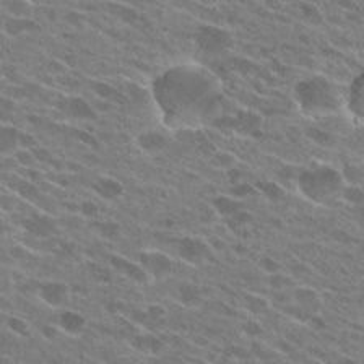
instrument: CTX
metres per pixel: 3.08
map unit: Hto
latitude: 25.2914
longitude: -42.6491
